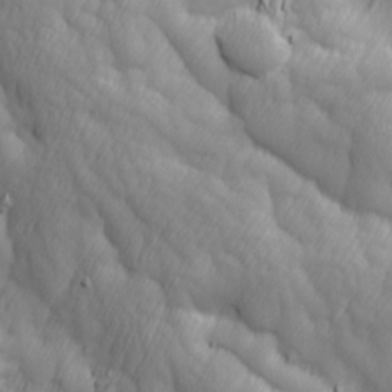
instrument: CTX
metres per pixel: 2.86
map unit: Ave
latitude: 13.2915
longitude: -105.3671
